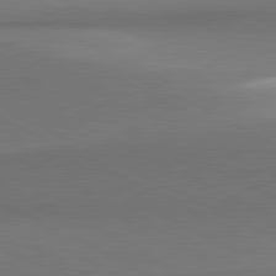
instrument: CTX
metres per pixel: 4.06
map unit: lApd
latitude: 81.3293
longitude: 154.6330
